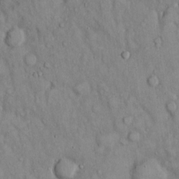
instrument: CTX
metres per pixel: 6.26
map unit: Hto
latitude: 12.4790
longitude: -58.1578
